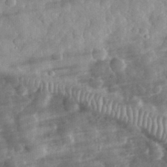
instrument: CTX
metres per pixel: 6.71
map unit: eHh
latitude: 32.0633
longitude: -71.4804
